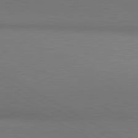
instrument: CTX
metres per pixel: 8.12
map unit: lApd
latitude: 81.0080
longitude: 147.2754
